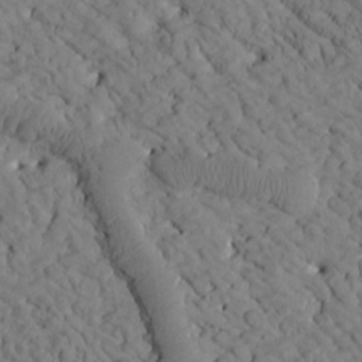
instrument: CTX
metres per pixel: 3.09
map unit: Htu
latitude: -2.1227
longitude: 173.9745
